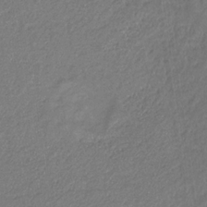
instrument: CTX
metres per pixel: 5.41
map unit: eHb
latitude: -31.1998
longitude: 67.1053
